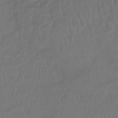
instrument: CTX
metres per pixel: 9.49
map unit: lHb
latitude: -42.8408
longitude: 81.5210
